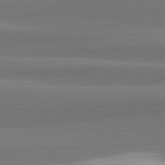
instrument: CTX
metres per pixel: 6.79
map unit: lApd
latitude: 82.4412
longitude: 153.5777
